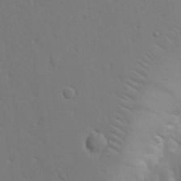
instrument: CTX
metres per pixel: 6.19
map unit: Aa
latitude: 21.9717
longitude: -124.6490
